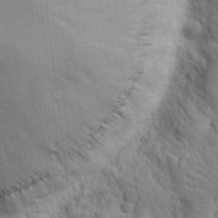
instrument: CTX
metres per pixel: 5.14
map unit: eHh
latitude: 7.8394
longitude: -67.7827
